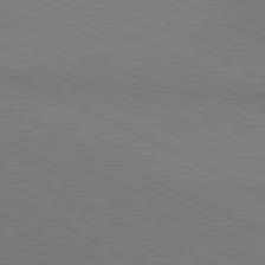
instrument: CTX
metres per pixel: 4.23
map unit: lApd
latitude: 81.0080
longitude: 148.7086
